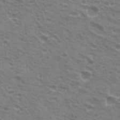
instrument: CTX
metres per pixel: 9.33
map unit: Hto
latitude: 20.9136
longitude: -31.9906
